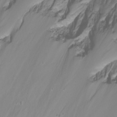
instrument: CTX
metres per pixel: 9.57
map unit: Nhu
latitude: -8.5763
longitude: -71.0269
